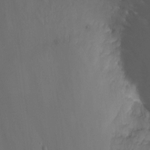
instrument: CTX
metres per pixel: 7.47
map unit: Nhu
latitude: -6.5007
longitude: -49.9528
